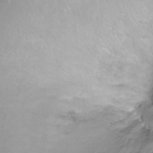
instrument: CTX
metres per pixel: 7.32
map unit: Ht
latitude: -8.4251
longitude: -36.2334
